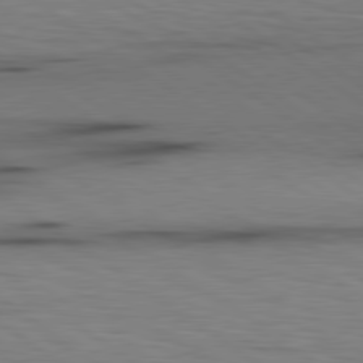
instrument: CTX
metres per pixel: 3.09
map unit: lApd
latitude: 79.9150
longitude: 159.9745
